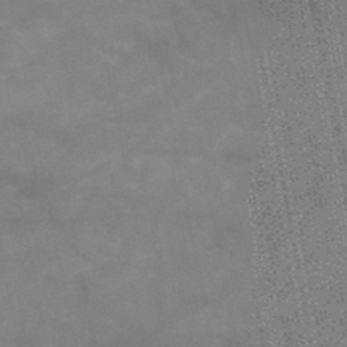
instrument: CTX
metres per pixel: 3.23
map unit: HNb
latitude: -49.2187
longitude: -38.6112
